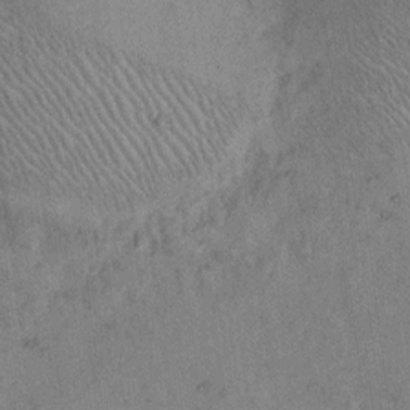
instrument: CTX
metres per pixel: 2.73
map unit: Hto
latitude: 12.1956
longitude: -61.0836
